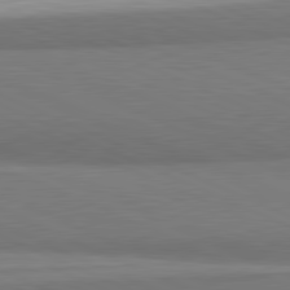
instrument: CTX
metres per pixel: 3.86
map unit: lApd
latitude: 81.5938
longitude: 161.2187
